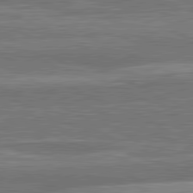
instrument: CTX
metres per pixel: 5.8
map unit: lApd
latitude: 81.3859
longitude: -167.5749
